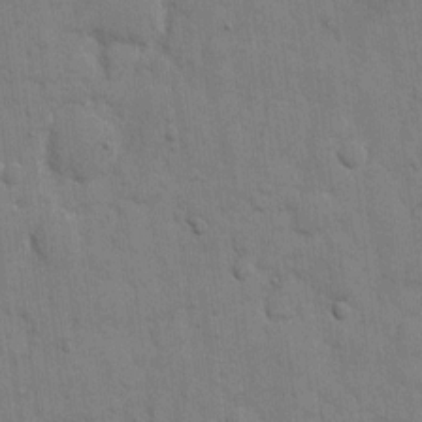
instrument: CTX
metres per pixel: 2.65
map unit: eHh
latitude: 9.9150
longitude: -67.1970
